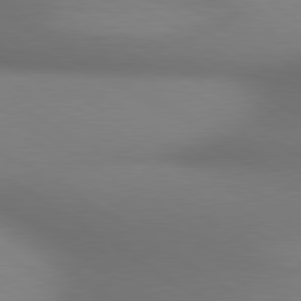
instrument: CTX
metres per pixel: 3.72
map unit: lApd
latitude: 80.3845
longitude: 124.3684
